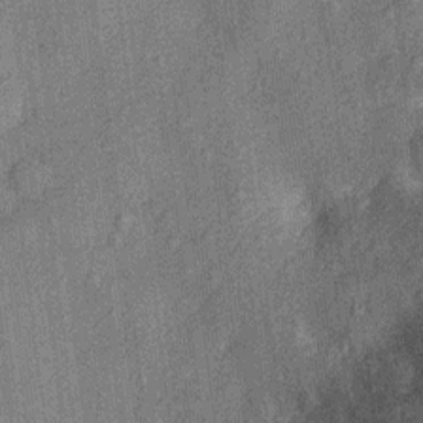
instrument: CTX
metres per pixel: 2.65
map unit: Nhu
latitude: -12.3873
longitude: -23.6127
